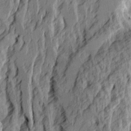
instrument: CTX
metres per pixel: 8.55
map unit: Ave
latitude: 15.4049
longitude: -137.4994
